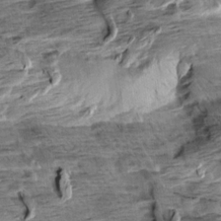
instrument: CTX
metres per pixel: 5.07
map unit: Aa
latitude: 9.3482
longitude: -141.8205
